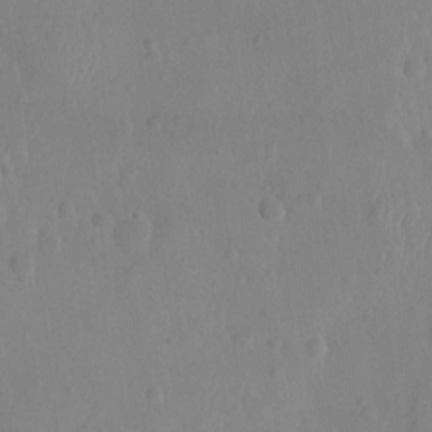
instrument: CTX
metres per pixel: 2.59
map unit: Ht
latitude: -9.1431
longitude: -21.8206
